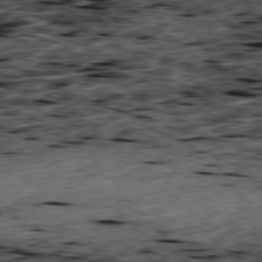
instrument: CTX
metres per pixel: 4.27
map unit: Ap
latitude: -79.4454
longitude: -91.6127
